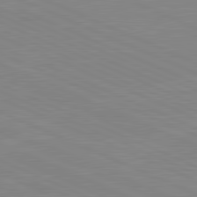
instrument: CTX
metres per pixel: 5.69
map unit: lApd
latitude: 81.7450
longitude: -156.1199
